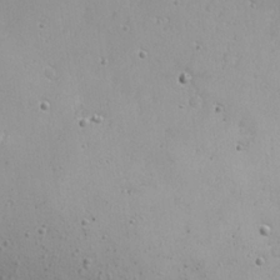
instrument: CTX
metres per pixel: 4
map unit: eHh
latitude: 20.8380
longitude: -72.0633
